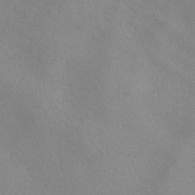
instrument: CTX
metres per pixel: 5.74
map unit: HNhu
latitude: -40.5763
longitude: 93.4454
